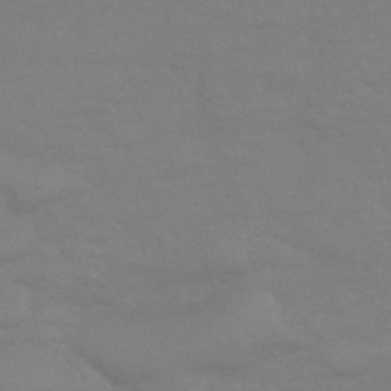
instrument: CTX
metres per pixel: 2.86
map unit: eHb
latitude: -44.2173
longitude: 86.6141
